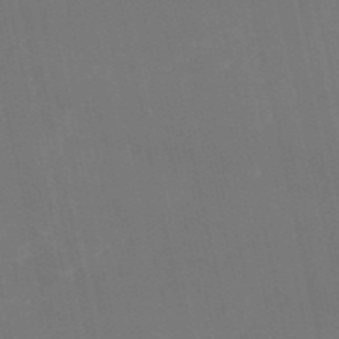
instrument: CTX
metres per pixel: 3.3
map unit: HNb
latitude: -54.5574
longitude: -35.5560
